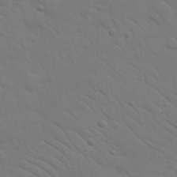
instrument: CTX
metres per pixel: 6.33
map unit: Nhu
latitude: 23.7827
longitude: -73.6505
